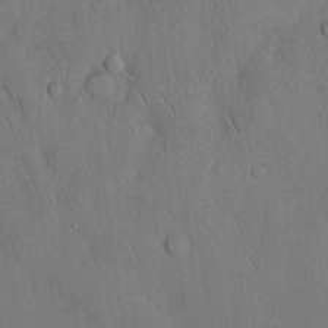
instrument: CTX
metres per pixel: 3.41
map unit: Nhu
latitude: 27.7450
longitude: -69.1592
